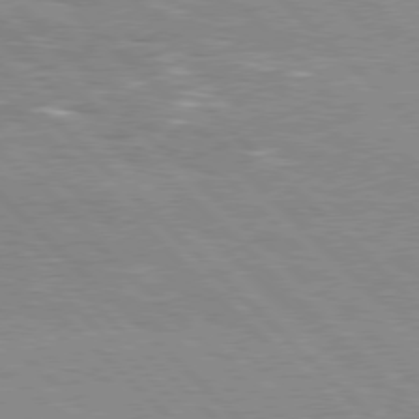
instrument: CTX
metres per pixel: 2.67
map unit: Hpe
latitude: 77.2726
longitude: -127.2348
